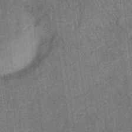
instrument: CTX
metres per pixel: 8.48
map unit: eHb
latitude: -35.7478
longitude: 79.3131
